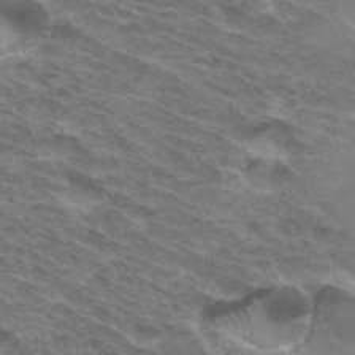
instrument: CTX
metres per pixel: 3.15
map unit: Hto
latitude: 33.5749
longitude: -43.7072
